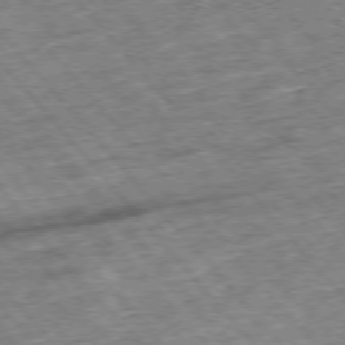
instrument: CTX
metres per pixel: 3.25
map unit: Hpe
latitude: -76.2362
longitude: -20.8380
